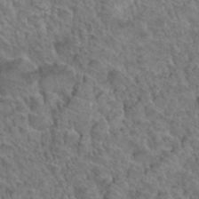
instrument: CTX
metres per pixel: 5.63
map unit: Hto
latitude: 34.9513
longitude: -47.3860
